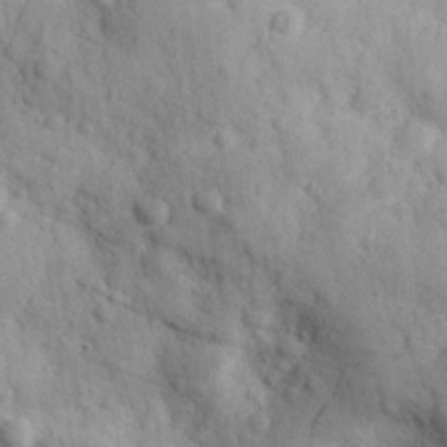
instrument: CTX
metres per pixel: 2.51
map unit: eHh
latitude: 28.4979
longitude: -74.6679
